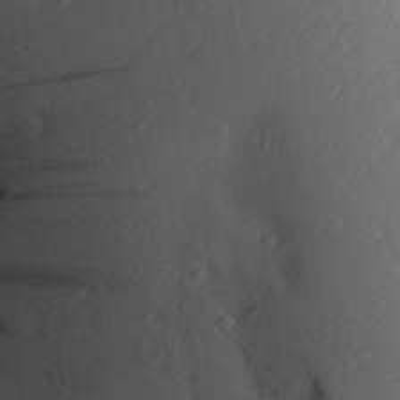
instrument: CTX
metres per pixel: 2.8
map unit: Aa
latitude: 27.2348
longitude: -135.3292
